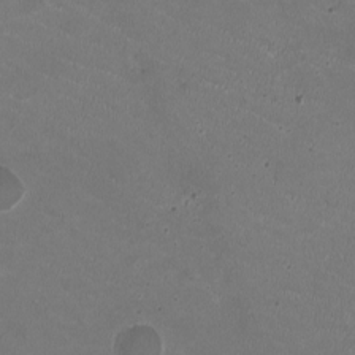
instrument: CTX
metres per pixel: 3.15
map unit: HNhu
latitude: -2.4817
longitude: -2.6112
